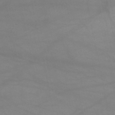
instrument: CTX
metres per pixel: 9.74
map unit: HNb
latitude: -51.8989
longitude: -41.7449
